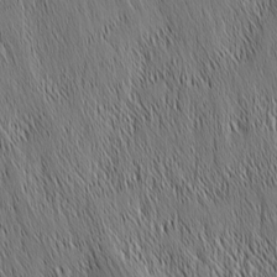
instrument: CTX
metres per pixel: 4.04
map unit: Nhu
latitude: -6.4062
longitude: -150.4601
